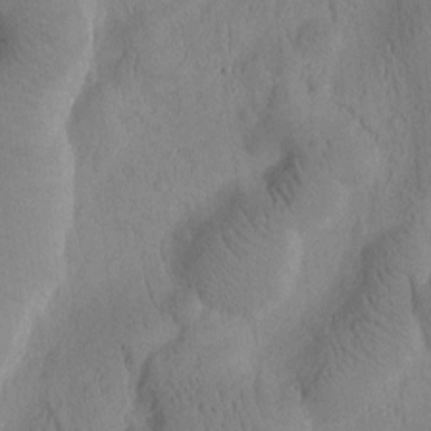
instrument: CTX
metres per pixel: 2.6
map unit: Htu
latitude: -3.0297
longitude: 172.8975
